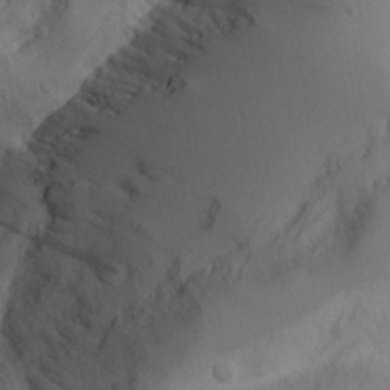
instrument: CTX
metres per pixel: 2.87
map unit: Aa
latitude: 25.3292
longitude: -131.3482
